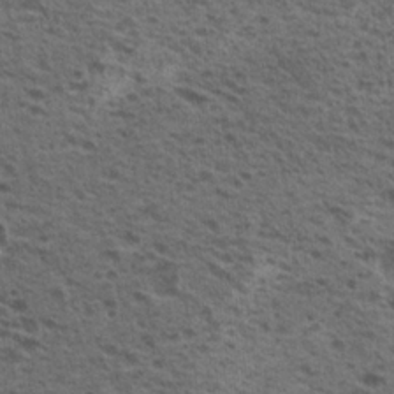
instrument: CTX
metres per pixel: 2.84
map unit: Hto
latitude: 19.8772
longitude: -31.8773
